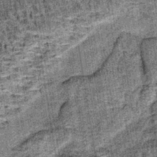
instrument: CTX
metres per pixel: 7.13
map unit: lHb
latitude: -38.0661
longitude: 67.5022
